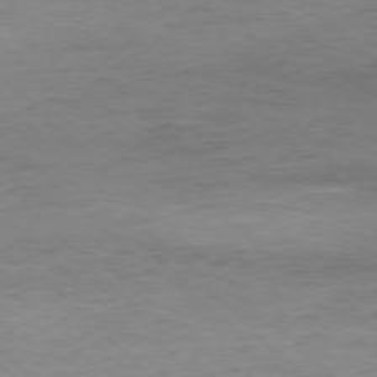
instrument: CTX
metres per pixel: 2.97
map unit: Ap
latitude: -77.1620
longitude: -88.2901
